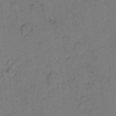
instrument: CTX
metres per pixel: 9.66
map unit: eHh
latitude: 7.1970
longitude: -63.8584
